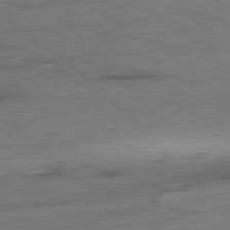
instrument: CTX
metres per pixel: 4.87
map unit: Ap
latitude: -80.5763
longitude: -82.0633
